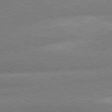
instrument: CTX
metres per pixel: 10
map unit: lApd
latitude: 81.0458
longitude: -163.5749
